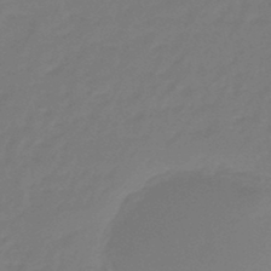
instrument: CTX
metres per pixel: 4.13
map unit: eHb
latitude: -46.5196
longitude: 81.5021
